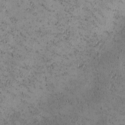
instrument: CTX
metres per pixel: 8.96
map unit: eHh
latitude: -1.1432
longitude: 19.4265
